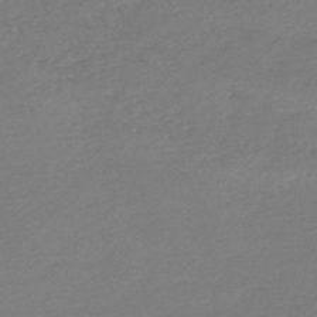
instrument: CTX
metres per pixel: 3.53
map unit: HNb
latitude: -48.6708
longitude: 58.2361
